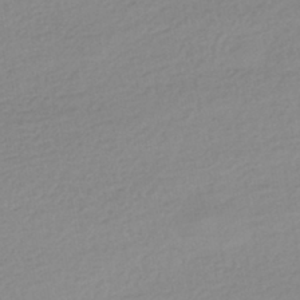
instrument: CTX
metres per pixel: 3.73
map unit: HNhu
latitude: -42.0661
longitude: 95.8611
